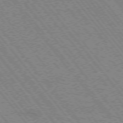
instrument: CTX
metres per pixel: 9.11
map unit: Hpe
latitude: -75.8801
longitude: -13.8772
